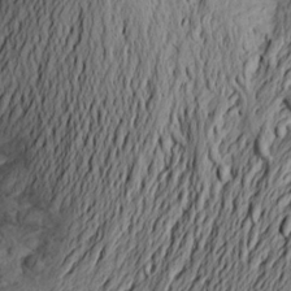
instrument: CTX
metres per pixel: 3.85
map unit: Aa
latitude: 23.4615
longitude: -149.0270
